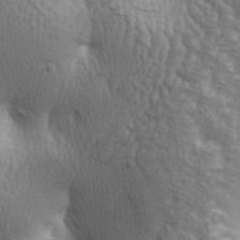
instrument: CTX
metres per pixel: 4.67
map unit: lAa
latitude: -4.5007
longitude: -122.2145
